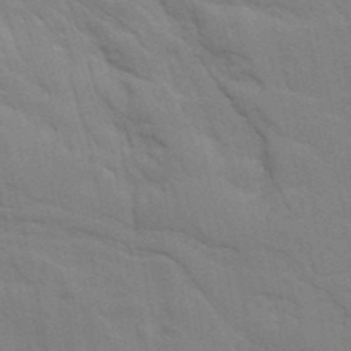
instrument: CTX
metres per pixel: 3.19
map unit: Ave
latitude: 16.0255
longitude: -129.3104
